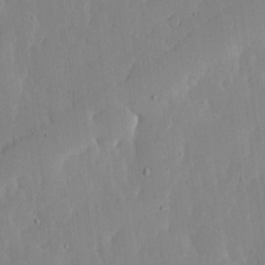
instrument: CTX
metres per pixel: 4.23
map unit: lHvf
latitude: 17.2348
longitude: -114.8757
